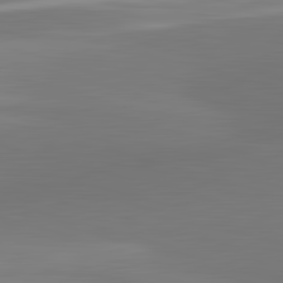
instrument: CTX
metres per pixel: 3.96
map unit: lApd
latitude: 83.3292
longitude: -132.8002
